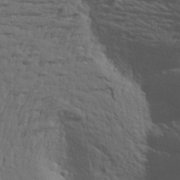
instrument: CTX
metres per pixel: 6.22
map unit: Aa
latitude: 19.2915
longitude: -143.6883
